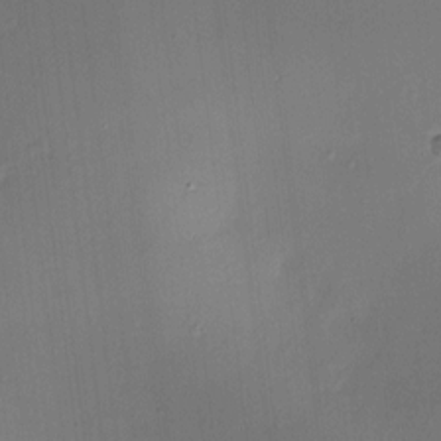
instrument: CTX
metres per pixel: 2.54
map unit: HNhu
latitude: 8.3278
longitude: 8.2172
